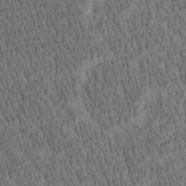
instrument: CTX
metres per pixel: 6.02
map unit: Htu
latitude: -4.1605
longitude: 175.4265
